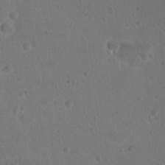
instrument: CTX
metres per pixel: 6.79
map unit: Nhu
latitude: 17.7828
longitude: -32.7057
